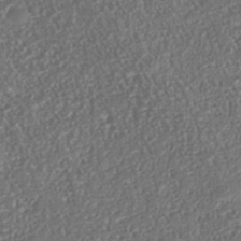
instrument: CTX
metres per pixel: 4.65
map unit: Nhe
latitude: -38.0850
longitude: -87.4615
